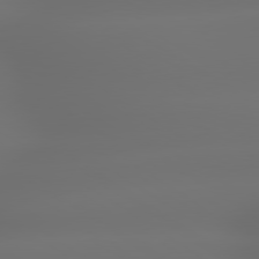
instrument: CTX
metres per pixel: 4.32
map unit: lApd
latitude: 79.3860
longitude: -137.6694
